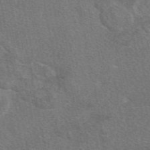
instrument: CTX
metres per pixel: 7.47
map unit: eAb
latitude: 48.8569
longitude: 115.9178
